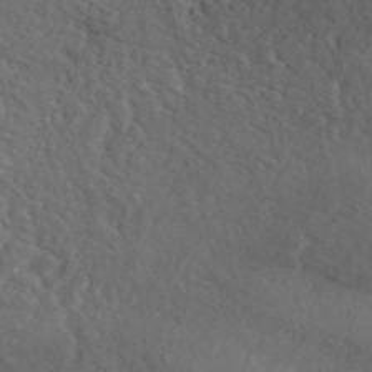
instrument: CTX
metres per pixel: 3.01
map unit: ANa
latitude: 42.9325
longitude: 53.8611
